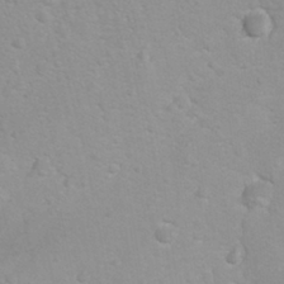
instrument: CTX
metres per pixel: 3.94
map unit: Ave
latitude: -10.7841
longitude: -120.7247
